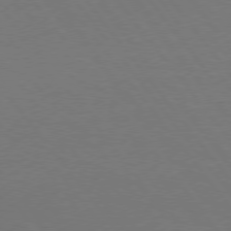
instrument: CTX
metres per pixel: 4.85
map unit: Hpe
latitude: 75.5938
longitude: -144.2333
